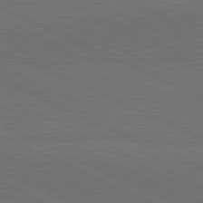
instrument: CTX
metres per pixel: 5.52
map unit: lApd
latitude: 81.7261
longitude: 148.9353
